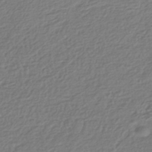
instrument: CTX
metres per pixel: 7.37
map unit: HNhu
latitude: -43.6910
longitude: 97.9556
